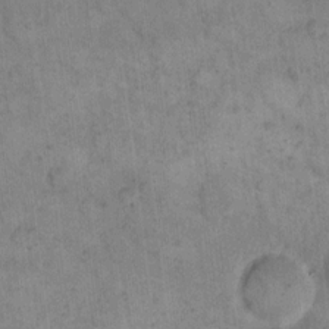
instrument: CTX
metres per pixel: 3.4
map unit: eHh
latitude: 15.0081
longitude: -66.5923
